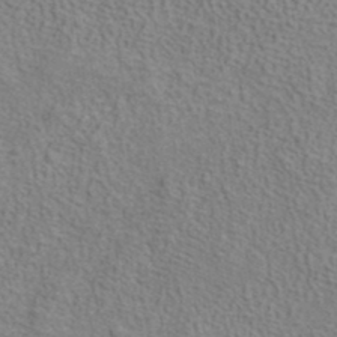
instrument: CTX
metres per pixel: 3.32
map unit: ANa
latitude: 38.4790
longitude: 20.3495
